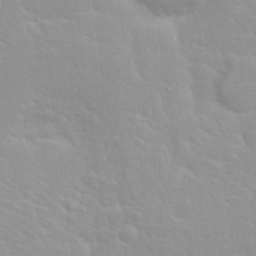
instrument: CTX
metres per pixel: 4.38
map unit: Hto
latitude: 20.0822
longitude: -33.4615
